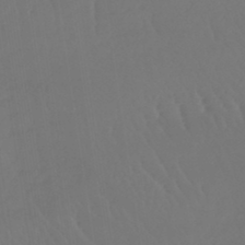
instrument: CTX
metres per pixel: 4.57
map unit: lHb
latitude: -42.7463
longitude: 66.8408
